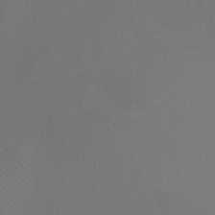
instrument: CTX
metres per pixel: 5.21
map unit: Ht
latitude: -9.6155
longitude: -46.3468
